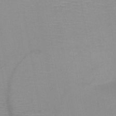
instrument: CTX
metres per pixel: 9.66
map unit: HNb
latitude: -46.3117
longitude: -41.1403
